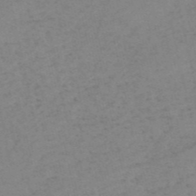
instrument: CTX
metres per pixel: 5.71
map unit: HNb
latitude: -54.1039
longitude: -42.3089
